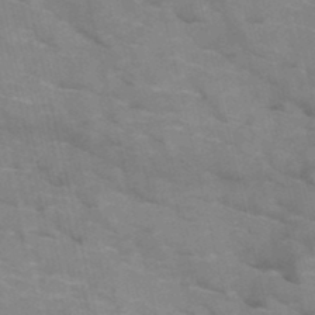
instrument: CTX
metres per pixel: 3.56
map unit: HNb
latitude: -47.8989
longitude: -47.9717
